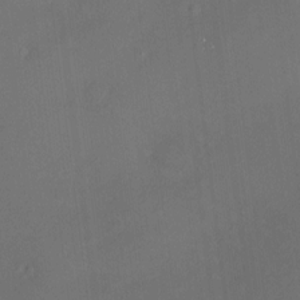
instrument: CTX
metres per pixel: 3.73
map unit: HNhu
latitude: 7.7639
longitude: 9.2943
